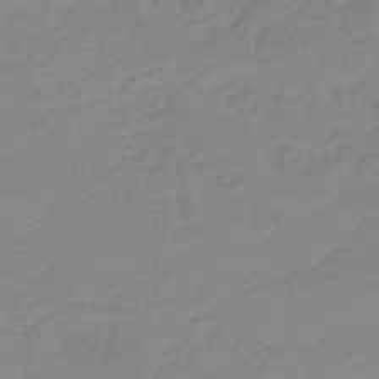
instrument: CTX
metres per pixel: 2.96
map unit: lHb
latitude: -40.0094
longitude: 68.2739
